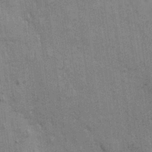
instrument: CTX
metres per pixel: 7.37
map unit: Nhu
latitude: -0.3873
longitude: -15.5749
